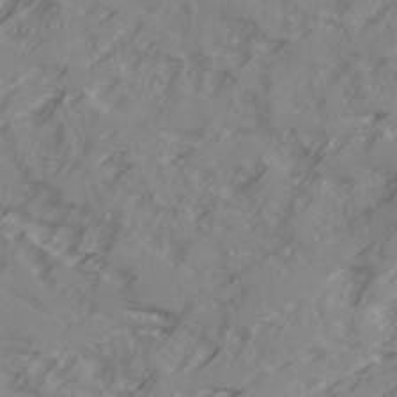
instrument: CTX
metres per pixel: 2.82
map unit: Ave
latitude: 17.7072
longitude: -129.3104
